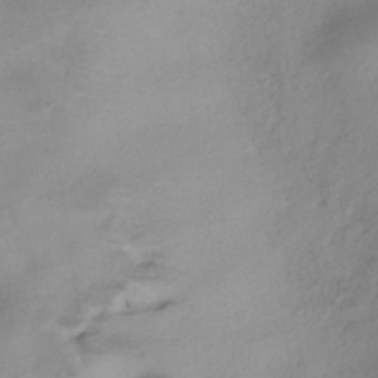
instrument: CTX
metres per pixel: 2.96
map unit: HNhu
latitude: -39.7478
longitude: 95.5588
